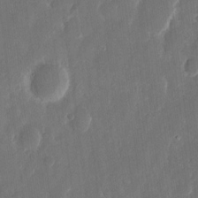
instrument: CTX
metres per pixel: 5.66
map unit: eHh
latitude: 12.6869
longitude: -72.6680
